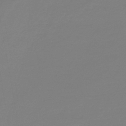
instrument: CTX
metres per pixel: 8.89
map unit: lHb
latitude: -41.9556
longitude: 63.9178
